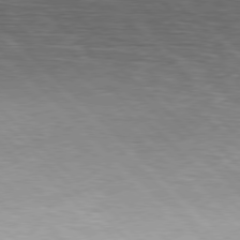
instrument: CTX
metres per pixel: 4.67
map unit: Hpe
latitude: 77.1214
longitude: -127.3293
